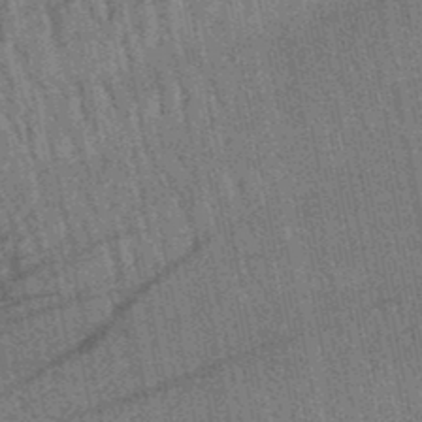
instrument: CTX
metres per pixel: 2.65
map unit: lHb
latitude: -47.7477
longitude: 75.8990
